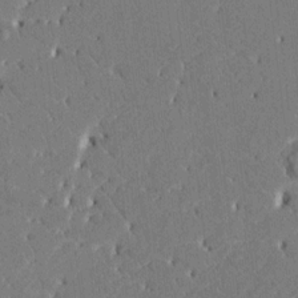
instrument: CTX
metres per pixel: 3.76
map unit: HNhu
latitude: 8.3845
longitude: -5.5182
